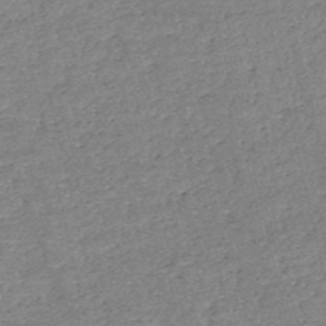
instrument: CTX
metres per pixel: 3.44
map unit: HNb
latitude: -53.0297
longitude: -40.4223
